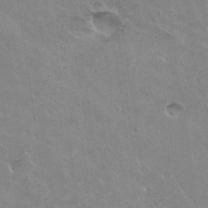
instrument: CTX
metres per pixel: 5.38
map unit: Hto
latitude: 35.9528
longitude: -43.7639
